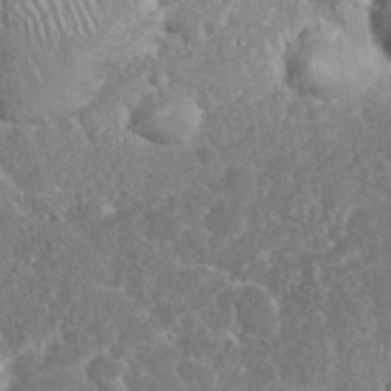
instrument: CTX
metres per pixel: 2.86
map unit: eHh
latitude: 36.7246
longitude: -61.2348
